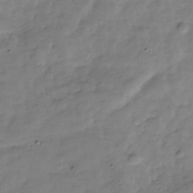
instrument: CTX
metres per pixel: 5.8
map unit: Hve
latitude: -31.4643
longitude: 90.8408
